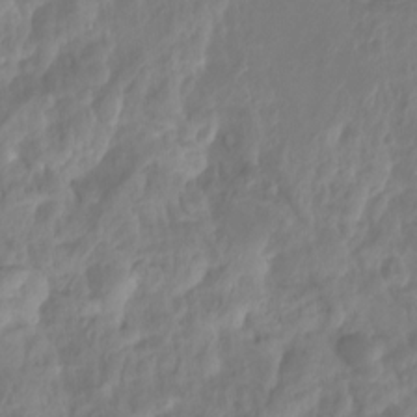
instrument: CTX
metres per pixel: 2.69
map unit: Ht
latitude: -14.2740
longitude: -57.0836
